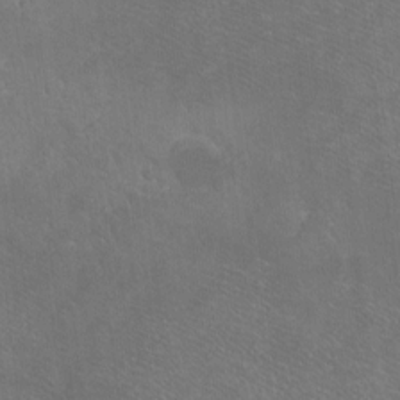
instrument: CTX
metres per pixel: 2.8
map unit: Ht
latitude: -7.3887
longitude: -36.6113
